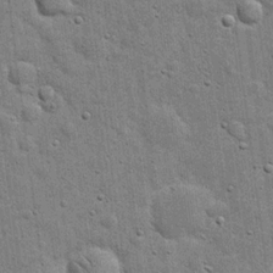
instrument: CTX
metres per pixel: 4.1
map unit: eHh
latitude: 20.3468
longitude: -63.0837
